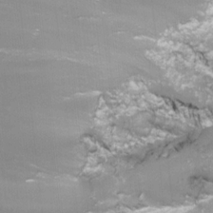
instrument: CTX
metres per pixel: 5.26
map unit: Nhu
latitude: -7.6722
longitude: -76.5356
